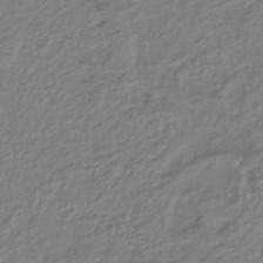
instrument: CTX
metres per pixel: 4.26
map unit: lHb
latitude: -40.6707
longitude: 61.9178
